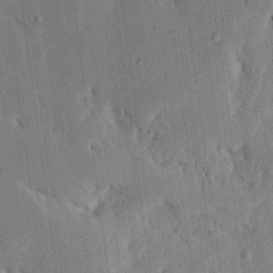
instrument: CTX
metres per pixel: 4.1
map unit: Ave
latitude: 16.5168
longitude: -139.0647
